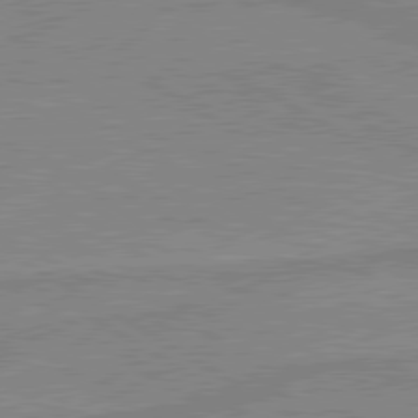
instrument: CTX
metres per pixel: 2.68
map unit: lApd
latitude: 80.1389
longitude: -175.7450
